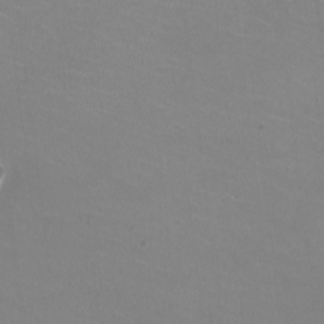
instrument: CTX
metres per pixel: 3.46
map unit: HNhu
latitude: -2.1227
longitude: -2.3467
